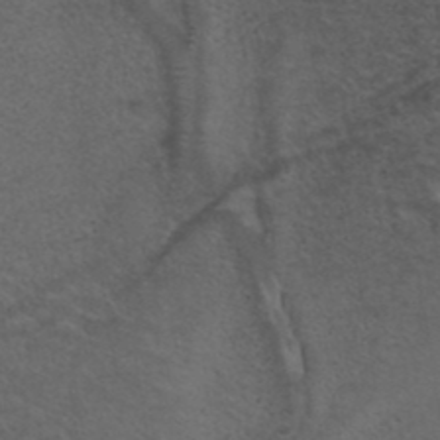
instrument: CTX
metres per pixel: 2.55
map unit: ANa
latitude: 40.1199
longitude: 28.9920
